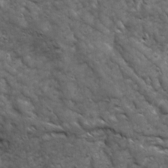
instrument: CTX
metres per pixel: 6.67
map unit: Ave
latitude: 17.2348
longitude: -132.3467
